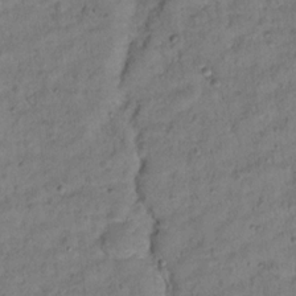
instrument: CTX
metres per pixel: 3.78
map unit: Hto
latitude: 12.6113
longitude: -36.7624
